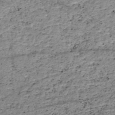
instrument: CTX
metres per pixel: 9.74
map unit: HNhu
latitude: -48.7086
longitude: 28.9920
